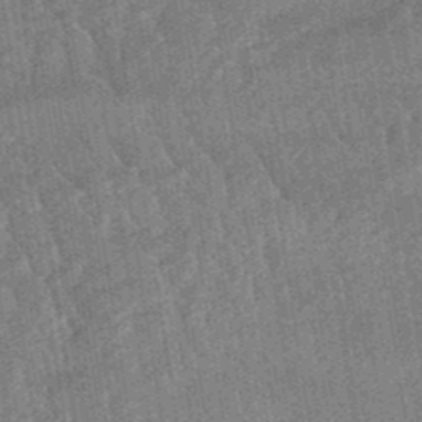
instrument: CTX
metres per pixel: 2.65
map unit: eHb
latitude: -48.5007
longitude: 85.5399
